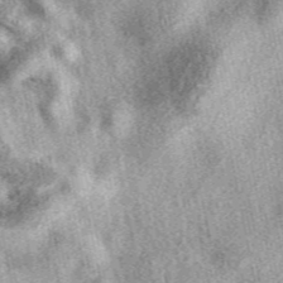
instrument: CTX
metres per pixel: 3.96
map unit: eAb
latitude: 39.7261
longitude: 110.0283
